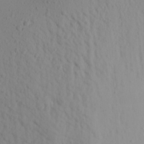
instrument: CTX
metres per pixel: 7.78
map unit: Aa
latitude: 17.4993
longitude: -148.1011
